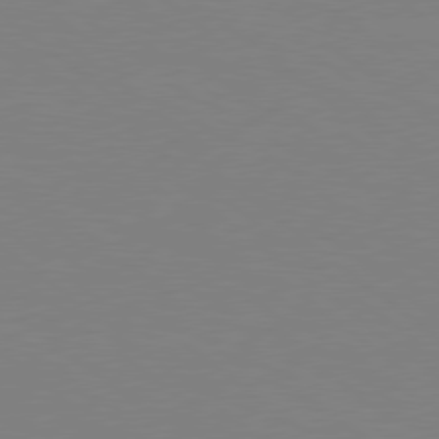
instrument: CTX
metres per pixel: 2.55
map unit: Hpe
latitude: 78.5924
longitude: -148.5735
